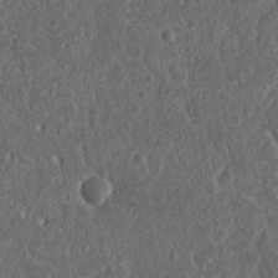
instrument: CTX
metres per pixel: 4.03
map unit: Nhu
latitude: 15.7261
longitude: -74.5546
